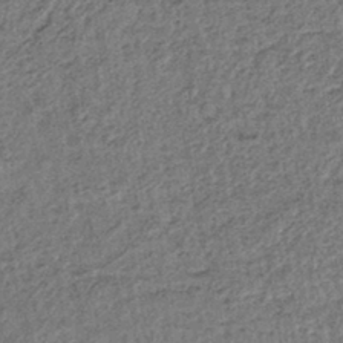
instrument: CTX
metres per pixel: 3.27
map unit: lHb
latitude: -41.2376
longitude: 63.0108
